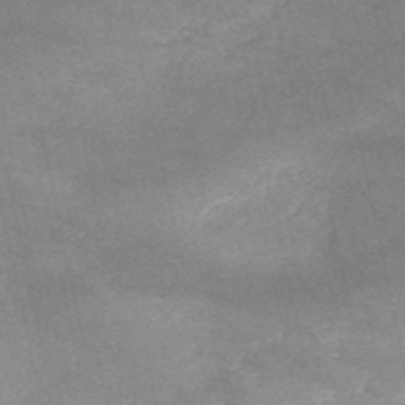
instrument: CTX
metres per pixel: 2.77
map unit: HNb
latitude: -52.7463
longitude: -39.9717
